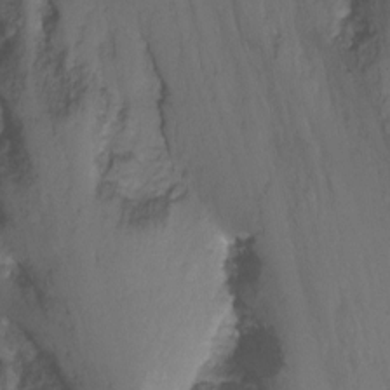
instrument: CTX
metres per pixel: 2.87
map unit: Nhu
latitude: -13.9367
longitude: -54.8569
